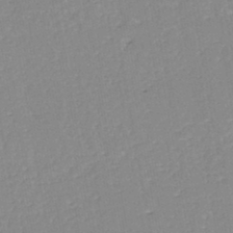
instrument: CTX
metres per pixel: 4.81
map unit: eHh
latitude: -45.0298
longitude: -28.7624
